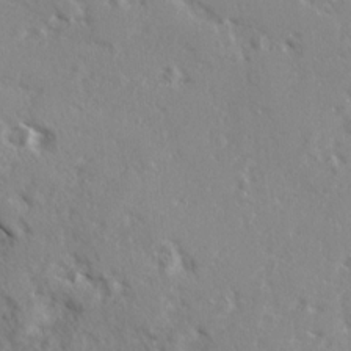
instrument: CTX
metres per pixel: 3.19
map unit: Ave
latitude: 13.1781
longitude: -101.4804
